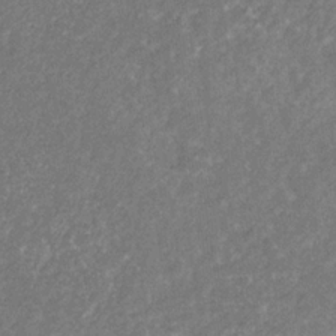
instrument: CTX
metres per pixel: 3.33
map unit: eHb
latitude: -31.2943
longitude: 70.0094
